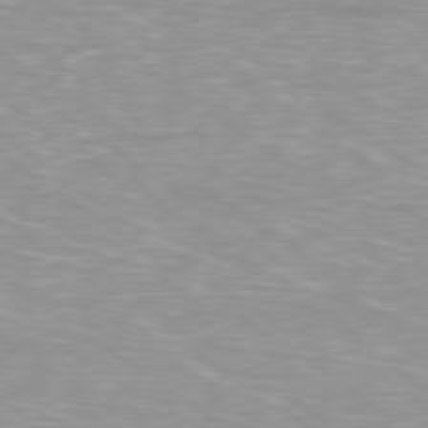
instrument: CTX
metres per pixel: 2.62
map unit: Ap
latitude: -79.4265
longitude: -66.9702
